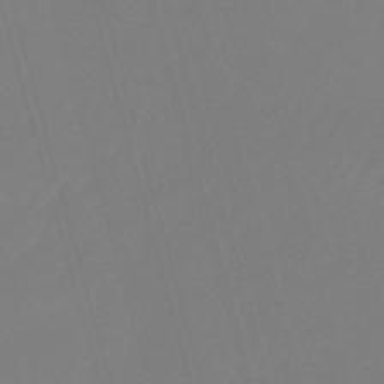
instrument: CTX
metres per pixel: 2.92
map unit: lHb
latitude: -50.2739
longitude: 81.8045
